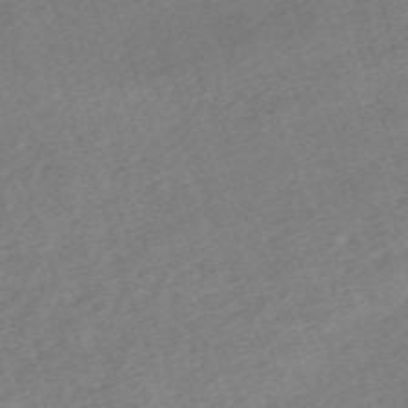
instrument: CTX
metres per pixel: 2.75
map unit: eHh
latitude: -62.9163
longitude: 53.7666
